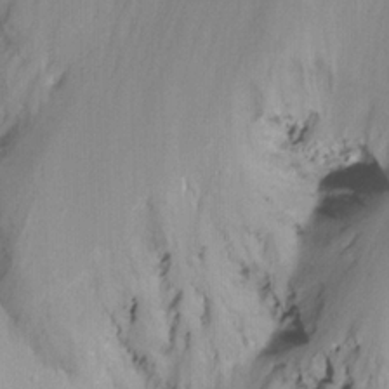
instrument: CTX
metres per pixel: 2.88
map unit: Ht
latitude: -10.4629
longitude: -39.2159
